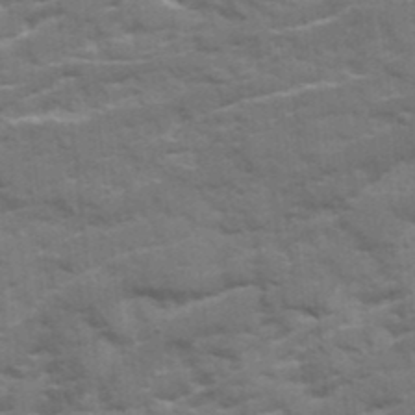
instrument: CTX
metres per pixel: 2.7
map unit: Ave
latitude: 19.6316
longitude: -130.0255
